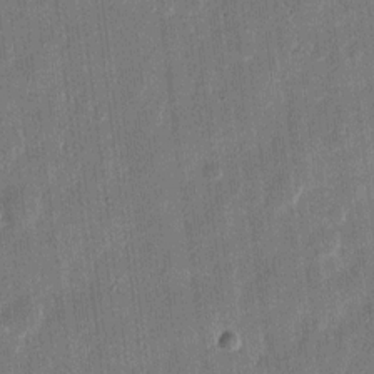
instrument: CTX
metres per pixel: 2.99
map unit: eHh
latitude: 11.5182
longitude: -70.4601
